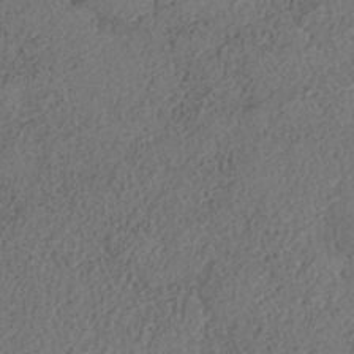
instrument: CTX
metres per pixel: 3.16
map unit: Nhe
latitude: -38.6330
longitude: -117.5749
